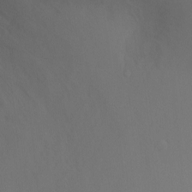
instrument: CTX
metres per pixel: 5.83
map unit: Ht
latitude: -7.0297
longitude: -32.5357
